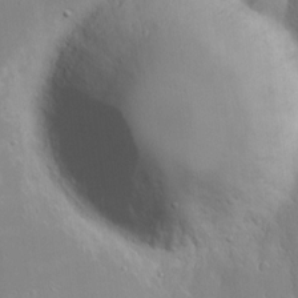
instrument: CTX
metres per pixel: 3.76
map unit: eHh
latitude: 15.3104
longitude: -71.3859
